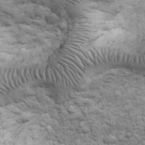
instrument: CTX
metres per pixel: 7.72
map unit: eHh
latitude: 32.2334
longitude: -67.5938
